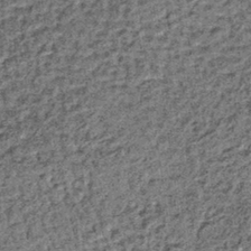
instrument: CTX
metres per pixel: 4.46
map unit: lHb
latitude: -38.1417
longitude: 66.5574
